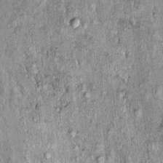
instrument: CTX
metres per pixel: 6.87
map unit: Nhu
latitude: -0.0283
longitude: -15.3104
